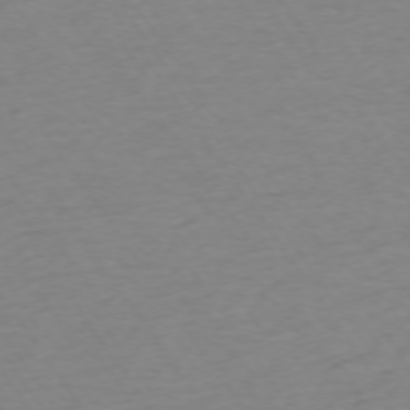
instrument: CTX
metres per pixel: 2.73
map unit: Ap
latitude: -74.1417
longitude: -83.8961
